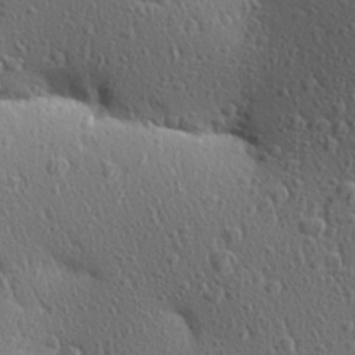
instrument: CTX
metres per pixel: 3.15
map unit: Aa
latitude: 27.4615
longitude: -144.1955
